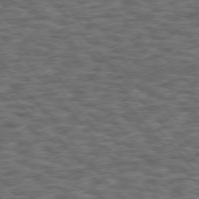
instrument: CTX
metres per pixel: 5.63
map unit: Hpe
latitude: 75.2726
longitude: -135.8961
